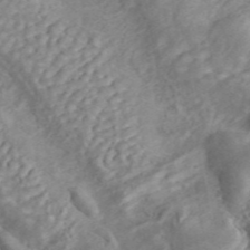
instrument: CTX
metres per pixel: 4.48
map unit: ANa
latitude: 45.3292
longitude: 24.7085
